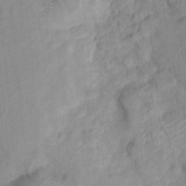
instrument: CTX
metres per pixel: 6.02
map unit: Nhu
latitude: 4.3278
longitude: -17.8961
